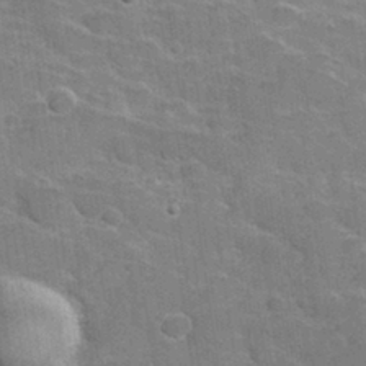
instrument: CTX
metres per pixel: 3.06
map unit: Hve
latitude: 31.5183
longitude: 151.7667
